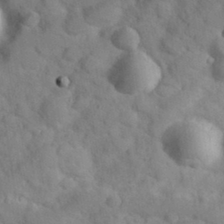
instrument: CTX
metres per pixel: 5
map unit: Hve
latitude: 31.9528
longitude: 151.5588
